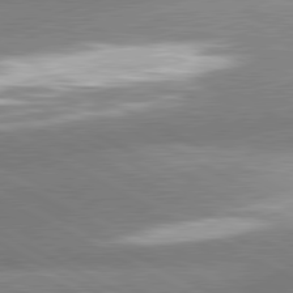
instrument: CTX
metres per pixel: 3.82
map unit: lApd
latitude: 81.0836
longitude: -163.6883
